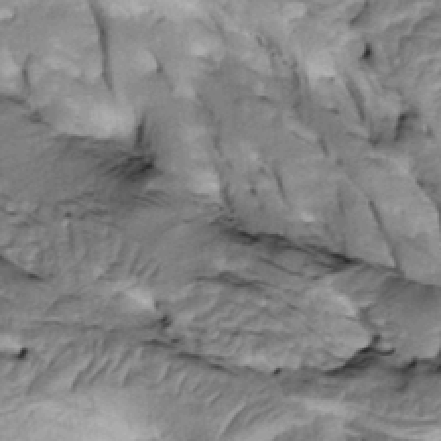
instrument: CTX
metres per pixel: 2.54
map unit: Htu
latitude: -2.3495
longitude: 150.1605
